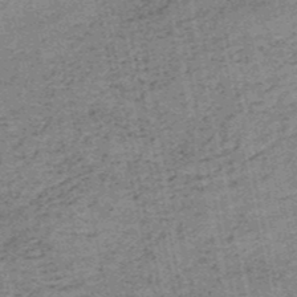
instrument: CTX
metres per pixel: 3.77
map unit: HNb
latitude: -51.5021
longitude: -51.5371
